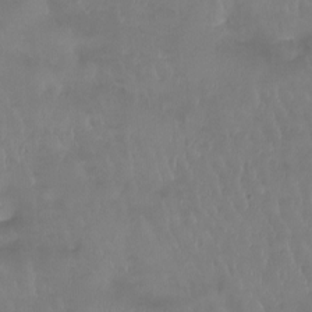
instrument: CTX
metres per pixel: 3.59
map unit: Htu
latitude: -13.9745
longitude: -46.8002
